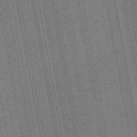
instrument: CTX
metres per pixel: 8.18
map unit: HNb
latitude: -45.5588
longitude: 52.7274
